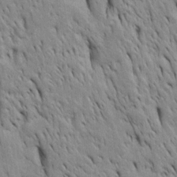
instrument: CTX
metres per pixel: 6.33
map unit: Htu
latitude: -4.6518
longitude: 151.0486
